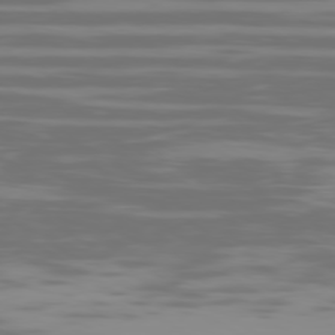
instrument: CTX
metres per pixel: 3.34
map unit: Ap
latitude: -79.7855
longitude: -102.2711
